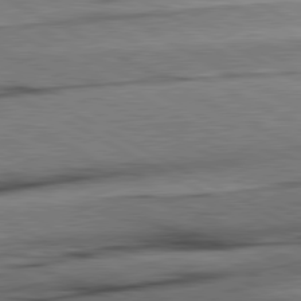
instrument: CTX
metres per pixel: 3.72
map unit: lApd
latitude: 80.6679
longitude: -157.6504
